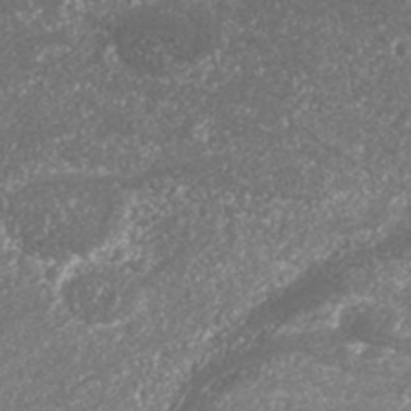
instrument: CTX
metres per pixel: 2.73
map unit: ANa
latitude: 41.0647
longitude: 26.1416
